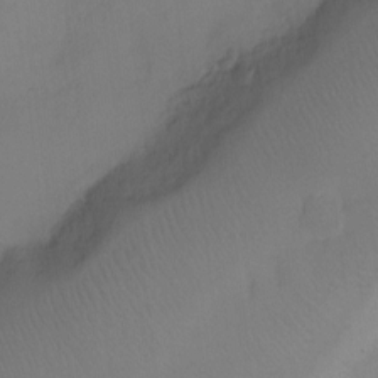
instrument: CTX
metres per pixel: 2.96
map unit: Ht
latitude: -10.9920
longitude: -27.6883
